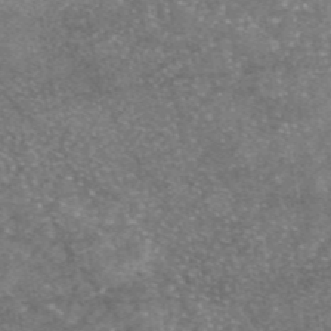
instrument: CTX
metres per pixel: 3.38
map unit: eAb
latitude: 47.1215
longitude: 123.4644
